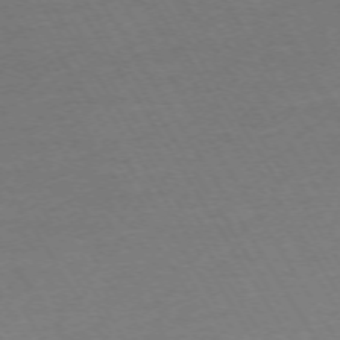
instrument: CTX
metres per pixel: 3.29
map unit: Hpe
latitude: -72.7085
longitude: 9.7100
